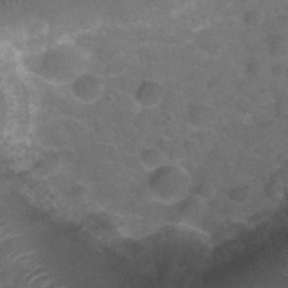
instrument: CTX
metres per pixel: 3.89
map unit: Hto
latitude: 35.1025
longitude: -49.7072
